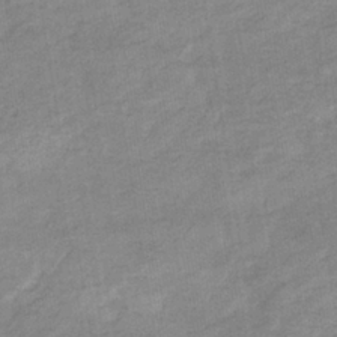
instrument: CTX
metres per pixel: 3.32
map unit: eHb
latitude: -35.9745
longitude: 77.7478
